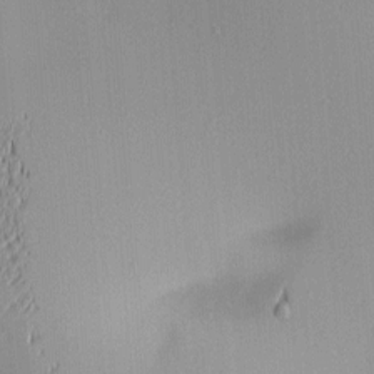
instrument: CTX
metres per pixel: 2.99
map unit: lAa
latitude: 2.3467
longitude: -116.2523
